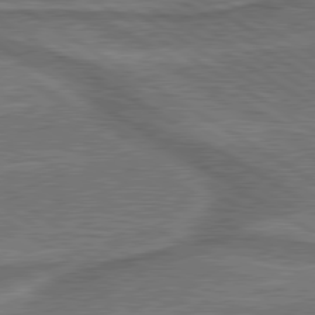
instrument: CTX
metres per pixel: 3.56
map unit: lApd
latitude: 79.8961
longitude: 172.3117
